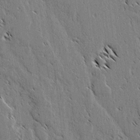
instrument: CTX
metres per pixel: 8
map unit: lAvf
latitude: 2.6679
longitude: -105.6316
